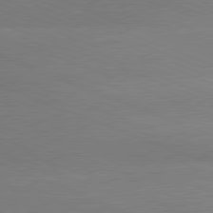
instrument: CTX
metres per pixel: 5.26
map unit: lApd
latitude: 80.9514
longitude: -131.6505
